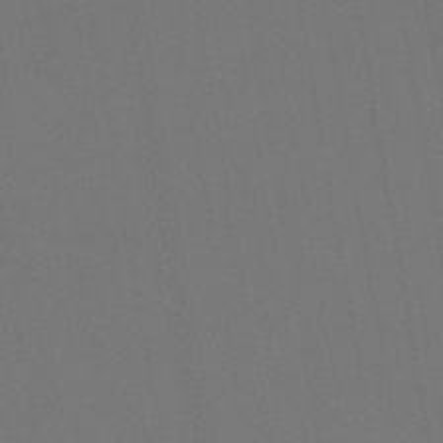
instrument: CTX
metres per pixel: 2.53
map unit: lHb
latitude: -47.7099
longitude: 73.2187
